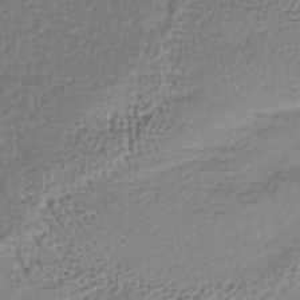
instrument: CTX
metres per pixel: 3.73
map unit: lHb
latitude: -39.8423
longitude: 73.1809
